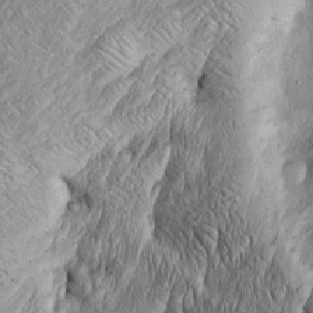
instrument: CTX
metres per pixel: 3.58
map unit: Htu
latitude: -4.3684
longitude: 157.2754
